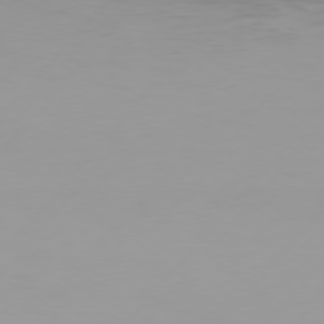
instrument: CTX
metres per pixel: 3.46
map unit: Hpe
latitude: 75.7639
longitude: -128.8191
